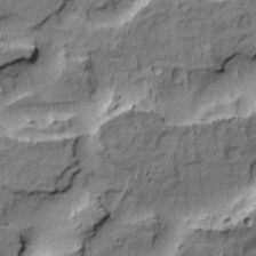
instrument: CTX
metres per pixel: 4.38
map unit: Htu
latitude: -2.1794
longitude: 172.9730
